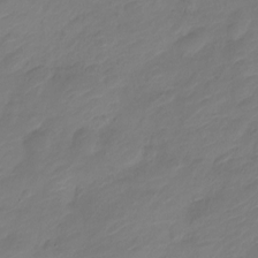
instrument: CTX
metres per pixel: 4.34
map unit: Nve
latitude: -17.8234
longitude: 106.6330
